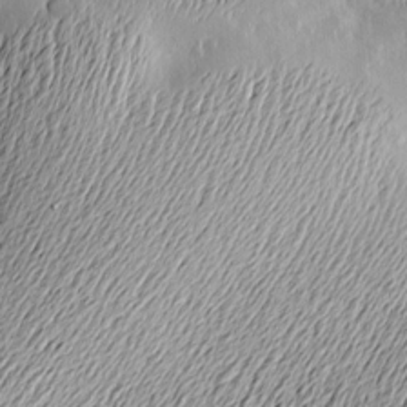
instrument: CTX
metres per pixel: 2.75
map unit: Nve
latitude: -8.9731
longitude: 173.4643
